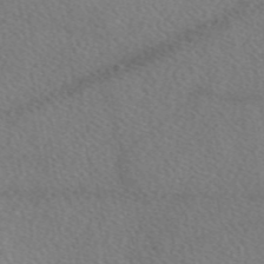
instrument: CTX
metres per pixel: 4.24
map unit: eAb
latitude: 48.0822
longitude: 118.1039
